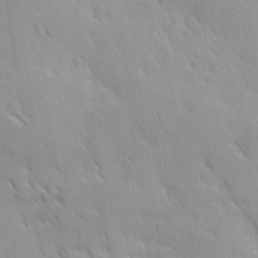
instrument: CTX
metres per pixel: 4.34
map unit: Ave
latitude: 9.4804
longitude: -103.6694
